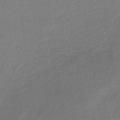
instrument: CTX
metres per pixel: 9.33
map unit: lHb
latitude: -34.3117
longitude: 64.8030
